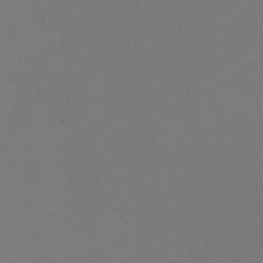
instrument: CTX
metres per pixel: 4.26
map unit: eHh
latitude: -5.8800
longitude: -87.5938
